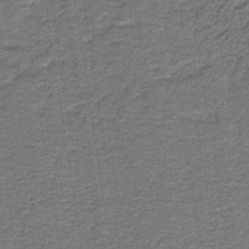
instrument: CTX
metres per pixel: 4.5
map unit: lHb
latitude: -40.6329
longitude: 55.1431
